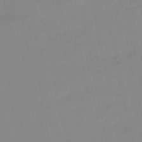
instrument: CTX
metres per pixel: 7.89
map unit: lHb
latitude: -48.8975
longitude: 80.6519
